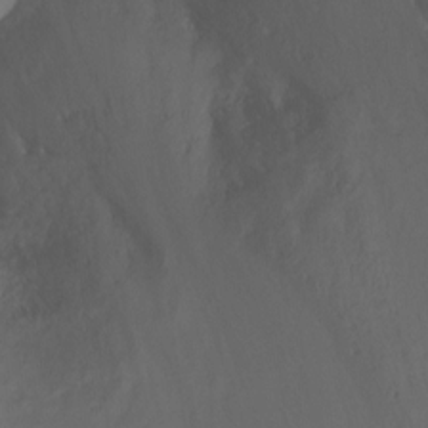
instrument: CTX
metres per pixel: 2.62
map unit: Ht
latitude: 0.8191
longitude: -35.3481
